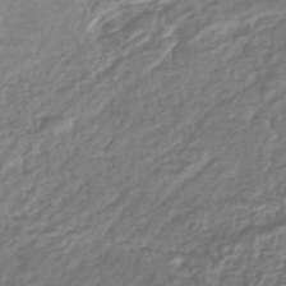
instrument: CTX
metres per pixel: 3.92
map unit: lHb
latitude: -41.5021
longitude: 72.3306
